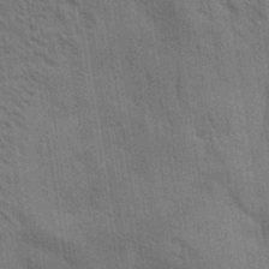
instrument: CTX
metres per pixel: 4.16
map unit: Aa
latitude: 32.8380
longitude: -140.1011
